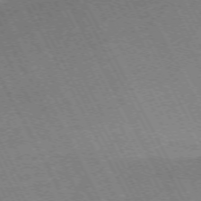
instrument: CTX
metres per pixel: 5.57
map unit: Hpe
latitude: -72.3306
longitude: 10.6896
